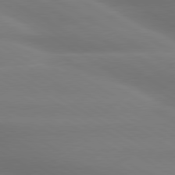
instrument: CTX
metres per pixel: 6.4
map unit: lApd
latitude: 79.8773
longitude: -124.2522
